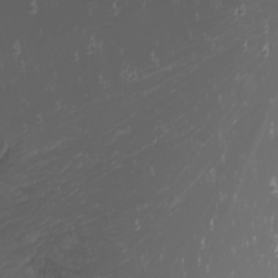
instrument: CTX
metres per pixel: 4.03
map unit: Nhu
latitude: -0.9164
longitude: -79.6694
